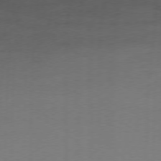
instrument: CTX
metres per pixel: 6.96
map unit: Ap
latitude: -74.9164
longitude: -74.3089
